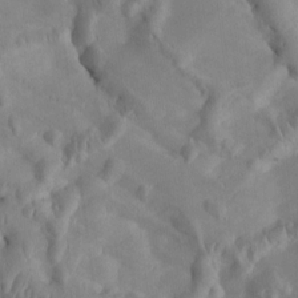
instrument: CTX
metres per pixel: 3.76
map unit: Htu
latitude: 3.0836
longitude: 147.7666
